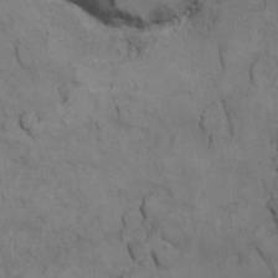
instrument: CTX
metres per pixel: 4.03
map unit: Ht
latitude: 10.8002
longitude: -33.2537
